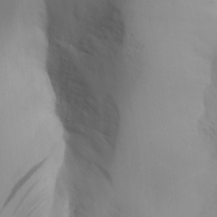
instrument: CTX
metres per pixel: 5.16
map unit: Aa
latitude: 27.4993
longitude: -132.9514
